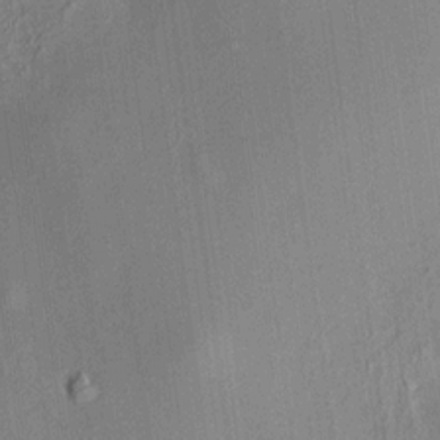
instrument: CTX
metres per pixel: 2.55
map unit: HNhu
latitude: 7.7639
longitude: 12.8597
